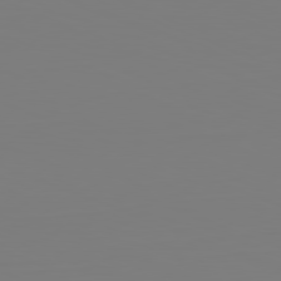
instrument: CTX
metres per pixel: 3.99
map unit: Hpe
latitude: -81.9556
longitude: 8.3117
